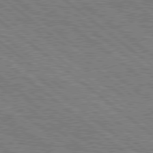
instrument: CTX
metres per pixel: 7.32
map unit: Hpe
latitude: 78.6869
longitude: -120.6302
